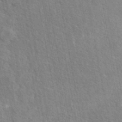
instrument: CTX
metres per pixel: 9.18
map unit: eAb
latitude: 42.8380
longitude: 113.5210
